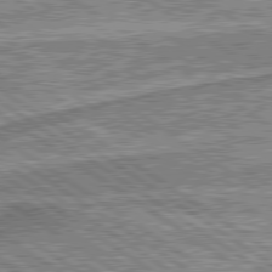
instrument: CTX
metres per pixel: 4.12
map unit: lApd
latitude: 80.0444
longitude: 173.5399
